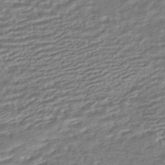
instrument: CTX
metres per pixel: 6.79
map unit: HNhu
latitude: -44.7652
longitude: 101.2187
